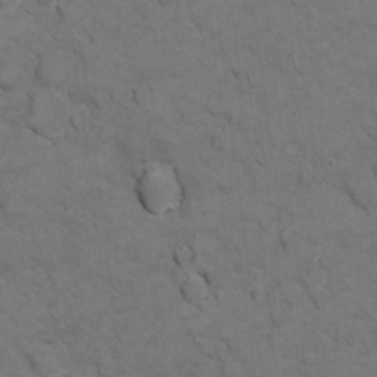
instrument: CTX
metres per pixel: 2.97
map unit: Ht
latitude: 11.3860
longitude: -33.2348
